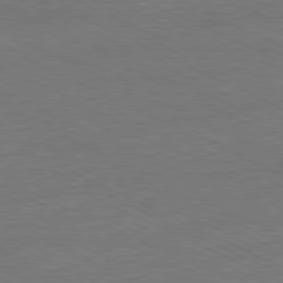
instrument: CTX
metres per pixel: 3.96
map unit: Ap
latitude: -81.1053
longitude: -85.1025
